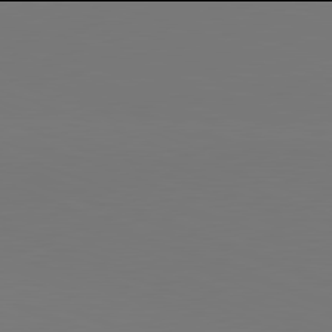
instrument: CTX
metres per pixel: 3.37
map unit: lApd
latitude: 81.9906
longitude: 144.9164
